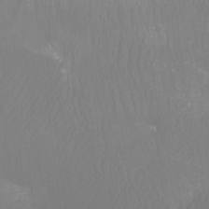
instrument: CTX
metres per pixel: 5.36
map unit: Ht
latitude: -7.0864
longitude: -31.1970
